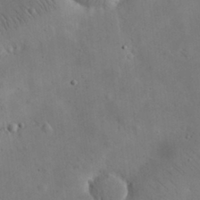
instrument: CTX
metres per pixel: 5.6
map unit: eHh
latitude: 25.8016
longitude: -67.4048
